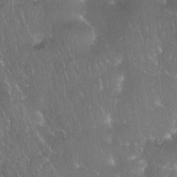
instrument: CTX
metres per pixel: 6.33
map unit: Nhu
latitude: 28.0255
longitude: -65.7827
